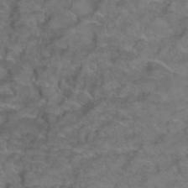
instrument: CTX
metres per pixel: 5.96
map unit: Hto
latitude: 38.9703
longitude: -42.3845
